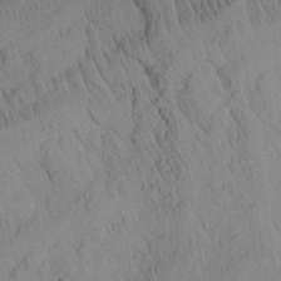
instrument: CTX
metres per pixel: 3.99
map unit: Aa
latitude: 26.5168
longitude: -141.8205
